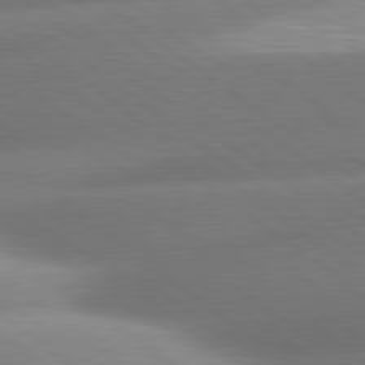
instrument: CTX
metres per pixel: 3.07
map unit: lApd
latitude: 80.4790
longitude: -160.8947
